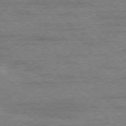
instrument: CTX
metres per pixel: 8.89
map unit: Ap
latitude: -76.9542
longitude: -93.5749
